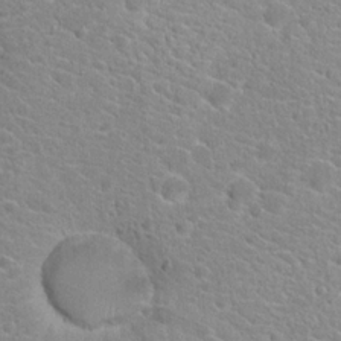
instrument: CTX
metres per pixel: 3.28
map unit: Hto
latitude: 20.2334
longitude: -39.1403
